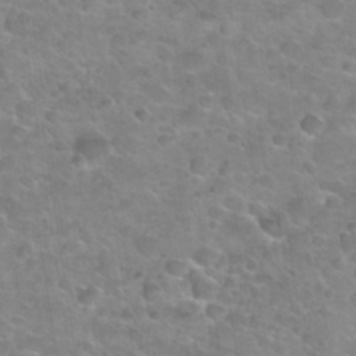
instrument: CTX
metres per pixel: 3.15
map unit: Nhu
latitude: 31.4427
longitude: -53.3482
